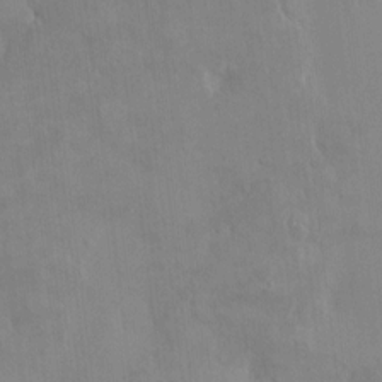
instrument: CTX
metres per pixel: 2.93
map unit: HNhu
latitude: 6.3467
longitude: 0.9542
